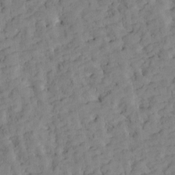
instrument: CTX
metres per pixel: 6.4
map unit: Htu
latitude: -4.1228
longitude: 173.7855
